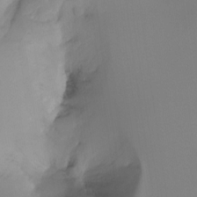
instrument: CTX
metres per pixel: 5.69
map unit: Hto
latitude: -8.0094
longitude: -50.4412
